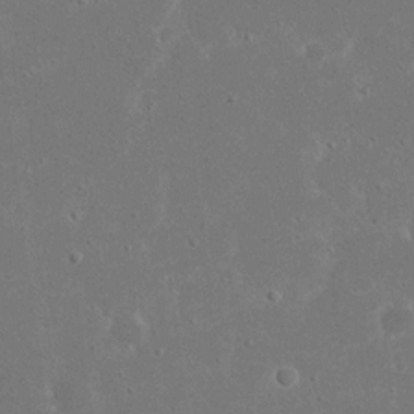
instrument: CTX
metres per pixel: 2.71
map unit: eHh
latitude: 17.8205
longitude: -72.2334
